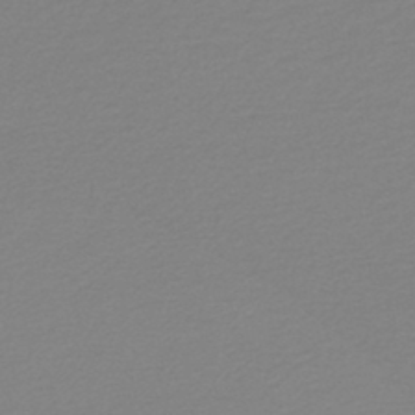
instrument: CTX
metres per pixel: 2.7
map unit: lHb
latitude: -45.8233
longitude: 69.2753
